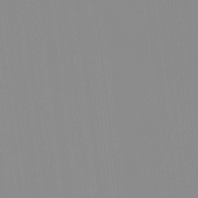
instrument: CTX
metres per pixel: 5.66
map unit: HNhu
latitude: -1.2376
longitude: -5.6883
